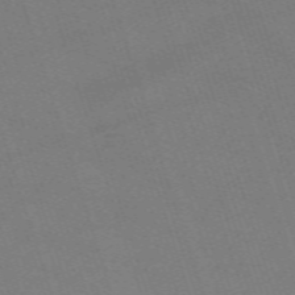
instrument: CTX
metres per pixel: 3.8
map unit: eHh
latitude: -63.7288
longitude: 51.0675
